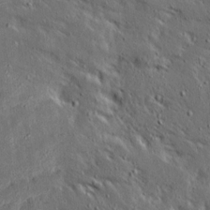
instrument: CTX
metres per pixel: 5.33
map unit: Ave
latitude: 15.2537
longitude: -138.6679
